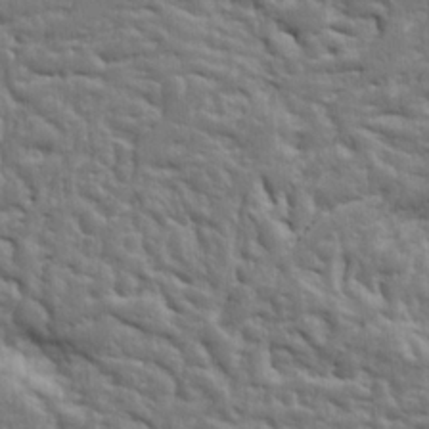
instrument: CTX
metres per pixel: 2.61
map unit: Ht
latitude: 9.5938
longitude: -76.6490
